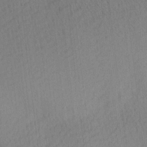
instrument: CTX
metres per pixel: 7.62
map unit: Ave
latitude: 12.6491
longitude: -107.0458
